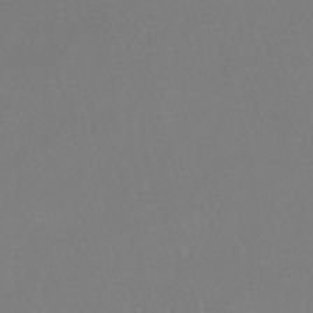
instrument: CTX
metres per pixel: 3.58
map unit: lHb
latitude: -41.5210
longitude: 65.3132
